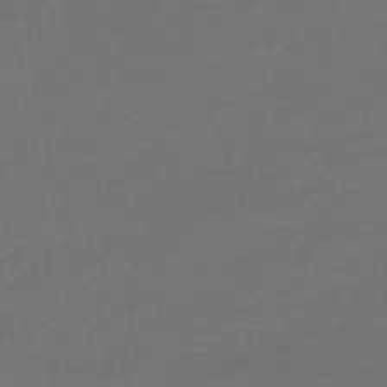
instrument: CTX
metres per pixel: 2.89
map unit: lHb
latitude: -43.3320
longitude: 75.1809
